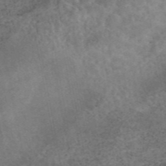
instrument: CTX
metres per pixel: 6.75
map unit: eAb
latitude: 45.1592
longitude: 124.0472
